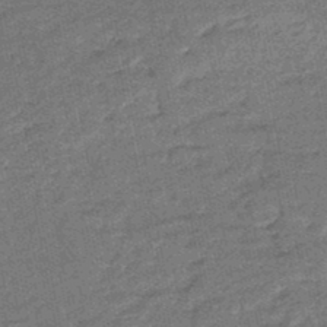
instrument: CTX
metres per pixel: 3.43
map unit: eHb
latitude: -45.9178
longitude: 89.3509
